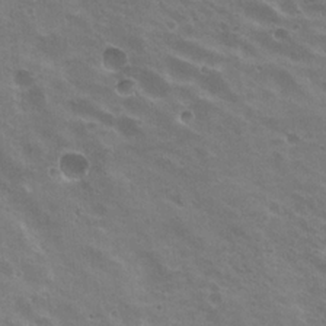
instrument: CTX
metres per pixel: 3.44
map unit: Nhu
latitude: 21.0270
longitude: -30.8758
